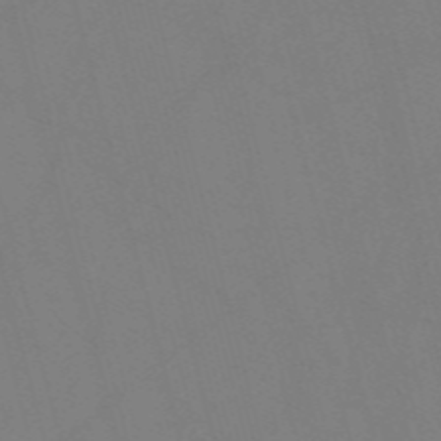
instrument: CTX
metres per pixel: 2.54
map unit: Nve
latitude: -58.1794
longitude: 61.8989
